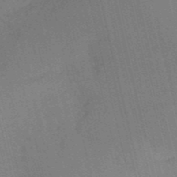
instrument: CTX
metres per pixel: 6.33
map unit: HNb
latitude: -52.3306
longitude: -41.2536
